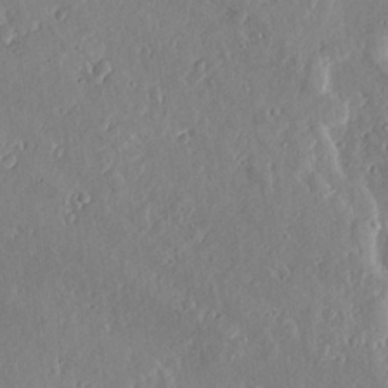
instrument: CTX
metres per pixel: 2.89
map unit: lHvf
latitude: 20.1389
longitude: -115.6504
